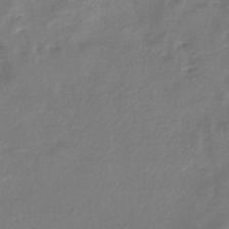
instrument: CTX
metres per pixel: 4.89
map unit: eHb
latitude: -38.5196
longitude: 75.8612
